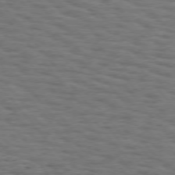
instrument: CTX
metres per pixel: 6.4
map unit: Hpe
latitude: 74.8380
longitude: -134.6490
